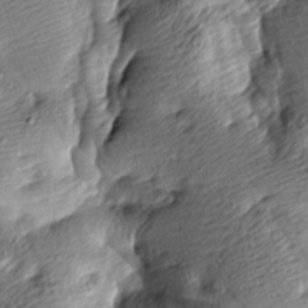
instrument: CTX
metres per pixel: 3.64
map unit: lAa
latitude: -9.1620
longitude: -126.2901
